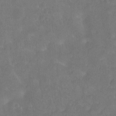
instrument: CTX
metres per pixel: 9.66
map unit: Hto
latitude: -11.0487
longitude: -37.8961
